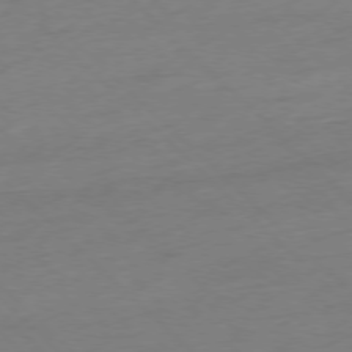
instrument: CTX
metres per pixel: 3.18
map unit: Ap
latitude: -77.5021
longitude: -92.1011
